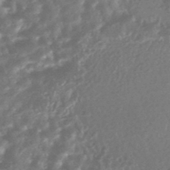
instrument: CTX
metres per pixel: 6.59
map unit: HNhu
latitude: -44.6330
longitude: 92.4251
